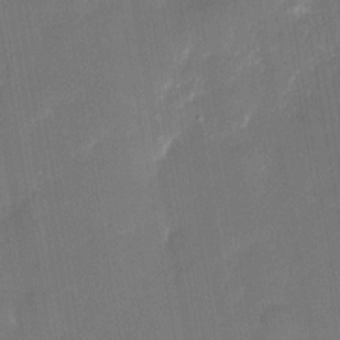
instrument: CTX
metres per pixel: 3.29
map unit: eHh
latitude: 4.5357
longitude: -69.7828
